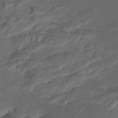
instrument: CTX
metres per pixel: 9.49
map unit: Nhu
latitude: -10.1417
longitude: -69.0080
